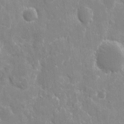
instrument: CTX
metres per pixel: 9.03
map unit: eHh
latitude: 9.5938
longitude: -69.9717
